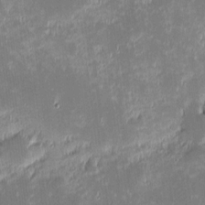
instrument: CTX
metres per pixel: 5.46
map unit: eHh
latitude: -2.2172
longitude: -85.6316
